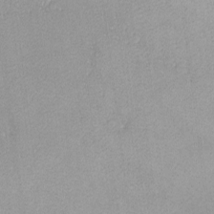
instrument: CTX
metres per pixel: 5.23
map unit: lHvf
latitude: -13.8234
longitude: -103.9906
